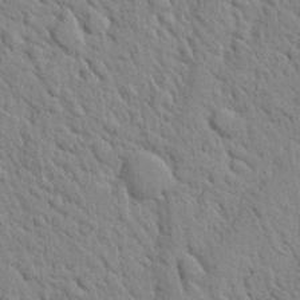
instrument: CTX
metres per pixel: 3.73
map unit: Nhu
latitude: 21.7828
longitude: -77.0647
